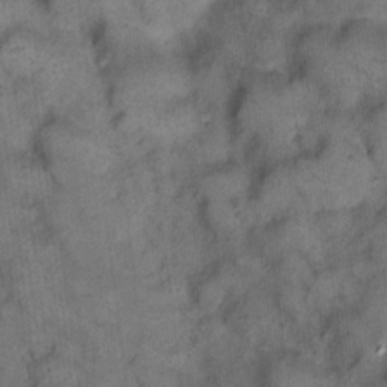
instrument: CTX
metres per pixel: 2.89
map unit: eHh
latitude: 14.2712
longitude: -65.2348
